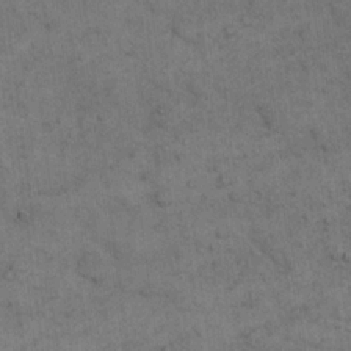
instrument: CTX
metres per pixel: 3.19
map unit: eHh
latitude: 18.4223
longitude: -63.3104
